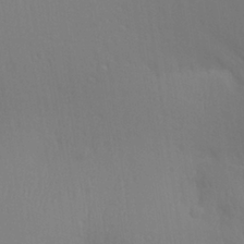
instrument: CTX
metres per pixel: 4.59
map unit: Aa
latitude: 27.9906
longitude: -136.5735
